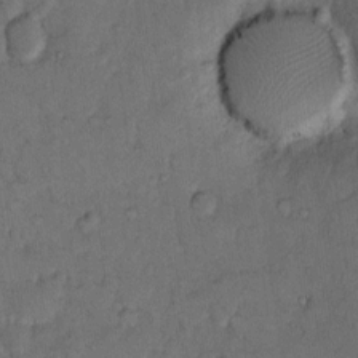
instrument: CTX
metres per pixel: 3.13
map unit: Hto
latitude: 11.1592
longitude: -61.9528
